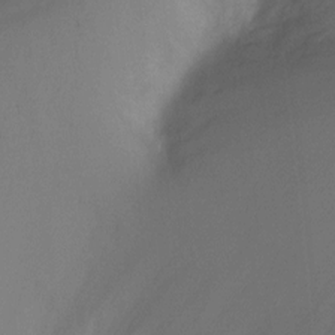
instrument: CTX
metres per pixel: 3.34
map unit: Ht
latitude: -8.3684
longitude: -28.7624
